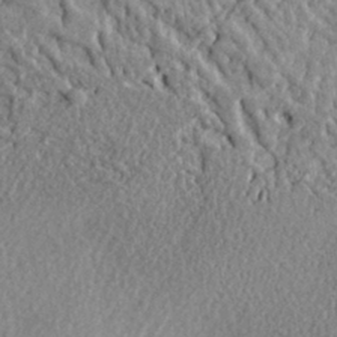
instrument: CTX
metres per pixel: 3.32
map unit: eHh
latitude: 29.9717
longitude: -79.9339
